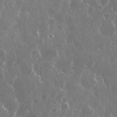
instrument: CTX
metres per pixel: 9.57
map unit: eHh
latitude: 34.8758
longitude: -58.4790
